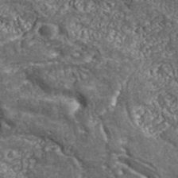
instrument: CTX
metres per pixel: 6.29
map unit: eHh
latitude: 42.5735
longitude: -90.8569
